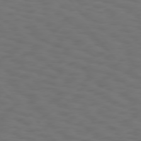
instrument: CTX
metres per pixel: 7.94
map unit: Hpe
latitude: 75.5371
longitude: -132.9703
